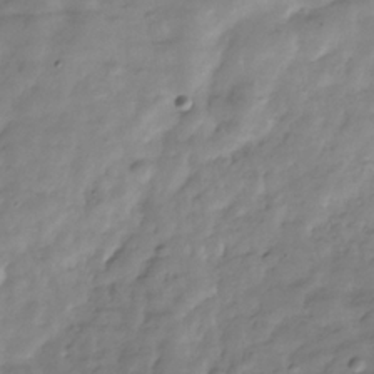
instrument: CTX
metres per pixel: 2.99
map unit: Hve
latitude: -31.3132
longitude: 91.4266
